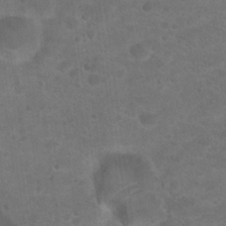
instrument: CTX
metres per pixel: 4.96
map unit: Hto
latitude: 19.4237
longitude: -39.0269
